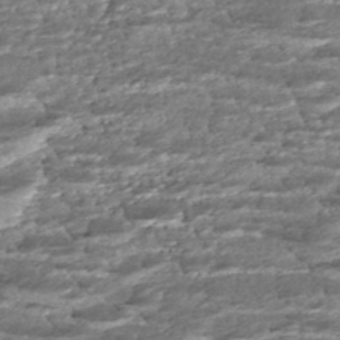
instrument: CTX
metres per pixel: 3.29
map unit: HNhu
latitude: -46.2739
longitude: 106.1795
